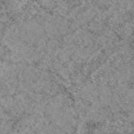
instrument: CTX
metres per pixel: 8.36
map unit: eAb
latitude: 48.1578
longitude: 112.4818
